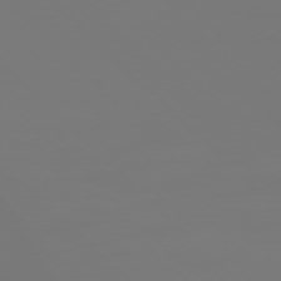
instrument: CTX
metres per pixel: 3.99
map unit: Ap
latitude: -76.1606
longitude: -82.1199
